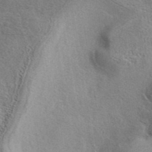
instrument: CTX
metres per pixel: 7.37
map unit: eAb
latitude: 40.8569
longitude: 103.9745
